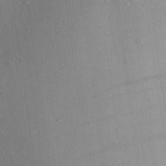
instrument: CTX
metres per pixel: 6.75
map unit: Aa
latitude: 26.9136
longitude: -141.8394
